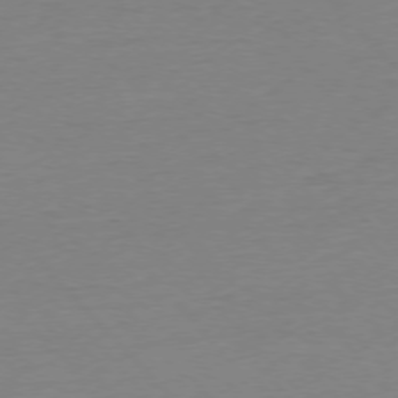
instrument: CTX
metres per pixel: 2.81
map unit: Ap
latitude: -76.5952
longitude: -92.8947
